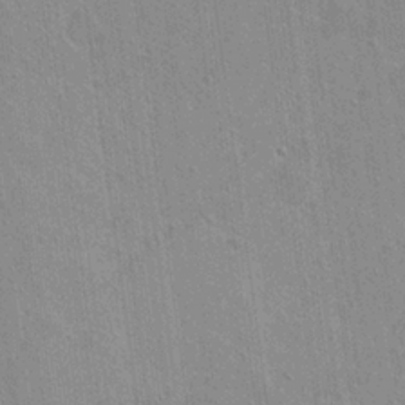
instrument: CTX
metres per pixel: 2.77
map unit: Hto
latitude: 16.0633
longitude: -34.6301
